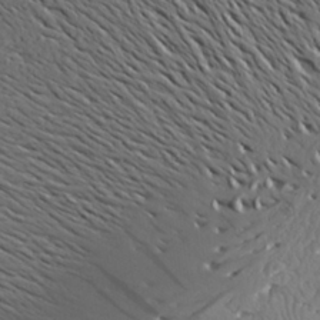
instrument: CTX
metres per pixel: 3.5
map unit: Aa
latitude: 27.6694
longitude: -144.5546
